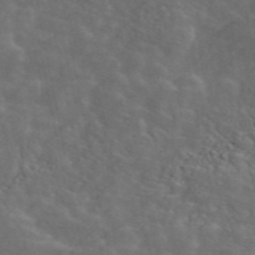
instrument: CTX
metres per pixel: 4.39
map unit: ANa
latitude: 47.4049
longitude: -84.0822
